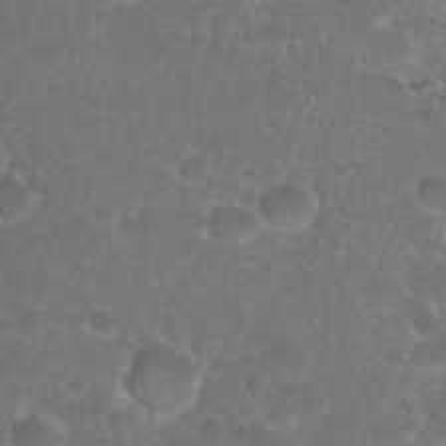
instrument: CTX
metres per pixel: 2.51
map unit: Nhu
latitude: 26.9892
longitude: -52.5546
